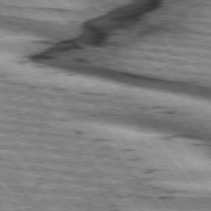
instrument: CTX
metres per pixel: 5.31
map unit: lApd
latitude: 75.6127
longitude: -81.6505
